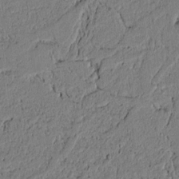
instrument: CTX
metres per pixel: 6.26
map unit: lAvf
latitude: 4.5924
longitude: 164.8219
